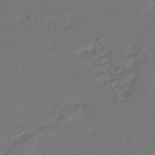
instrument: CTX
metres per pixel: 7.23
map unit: eHb
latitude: -43.6721
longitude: 86.5385
